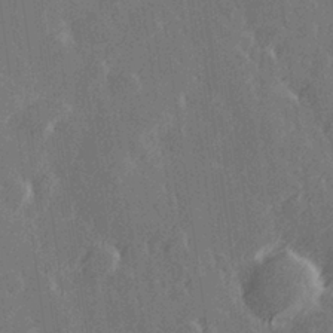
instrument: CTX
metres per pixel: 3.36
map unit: Hve
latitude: 27.1025
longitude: 145.7667
